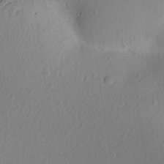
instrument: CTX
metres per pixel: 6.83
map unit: Aa
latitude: 19.2726
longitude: -144.6679
